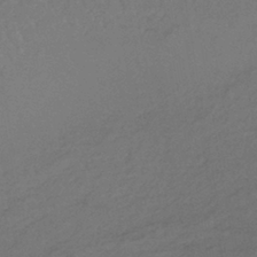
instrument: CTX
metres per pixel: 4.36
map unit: lHb
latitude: -39.5777
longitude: 62.3684
